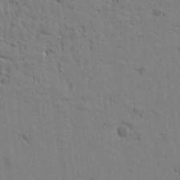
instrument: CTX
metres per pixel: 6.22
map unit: Htu
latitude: 0.7057
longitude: -178.3279
